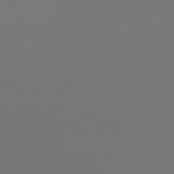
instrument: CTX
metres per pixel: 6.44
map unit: lHb
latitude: -46.3873
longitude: 67.2376
